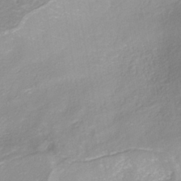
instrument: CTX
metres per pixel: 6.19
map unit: ANa
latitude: -41.3132
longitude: 104.7463
